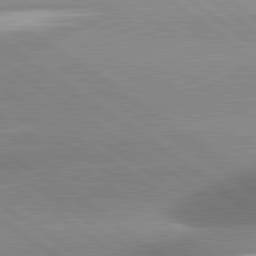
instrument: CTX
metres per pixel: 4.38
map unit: lApd
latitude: 81.4993
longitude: -157.5371
